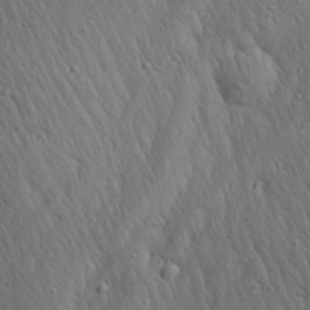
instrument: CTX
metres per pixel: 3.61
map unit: Aa
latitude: 26.8569
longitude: -141.3292
